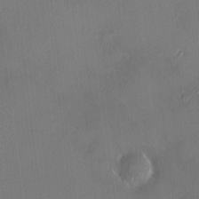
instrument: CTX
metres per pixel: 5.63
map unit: HNhu
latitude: 7.3293
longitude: 7.7099
